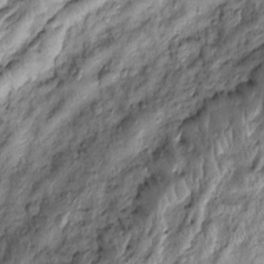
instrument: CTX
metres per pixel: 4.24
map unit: Htu
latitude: -5.3698
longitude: 158.8597
